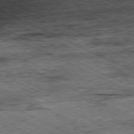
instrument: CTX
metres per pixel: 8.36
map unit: Ap
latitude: -80.9920
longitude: -84.1011
